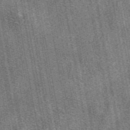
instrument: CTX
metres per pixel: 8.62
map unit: eAb
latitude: 47.2159
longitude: 108.7274
